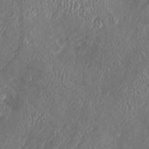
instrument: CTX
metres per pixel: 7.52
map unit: Htu
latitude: -6.8219
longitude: 158.1795
